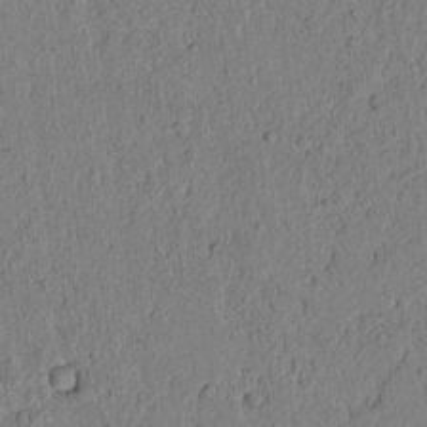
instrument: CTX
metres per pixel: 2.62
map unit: lAvf
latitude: 5.9528
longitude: 164.0094
